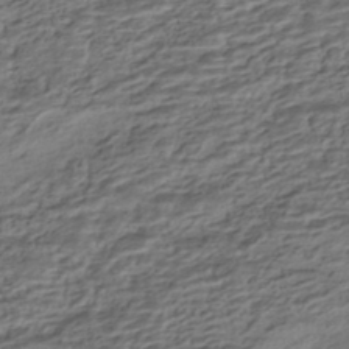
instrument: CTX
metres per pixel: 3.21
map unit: HNhu
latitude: -42.6329
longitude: 104.1228
